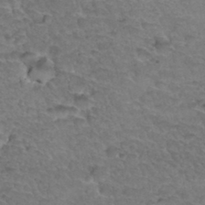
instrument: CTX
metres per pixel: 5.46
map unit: Hto
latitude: 34.8191
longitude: -46.9325
